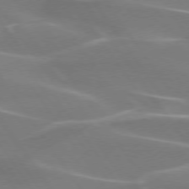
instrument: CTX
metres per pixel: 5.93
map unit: lApd
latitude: 74.5357
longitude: -61.9339
